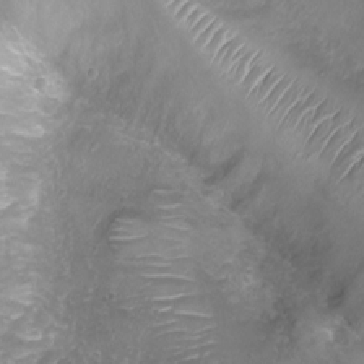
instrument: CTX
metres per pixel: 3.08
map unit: Ht
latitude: -7.4832
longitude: -19.6127
